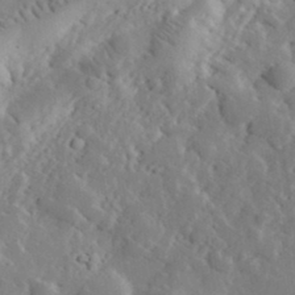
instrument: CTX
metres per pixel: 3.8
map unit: lHvf
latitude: 33.7450
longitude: -83.0836
